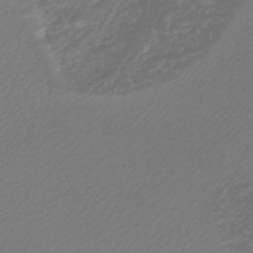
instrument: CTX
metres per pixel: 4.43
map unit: lHb
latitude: -44.9542
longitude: 65.1809
